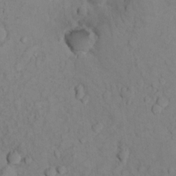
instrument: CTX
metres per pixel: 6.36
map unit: Nhu
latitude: 13.2159
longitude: -29.3670
